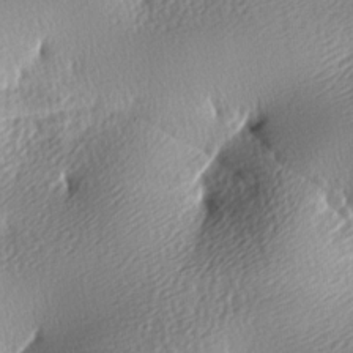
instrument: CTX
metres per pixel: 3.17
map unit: lAa
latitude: -9.0864
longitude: -126.1011
